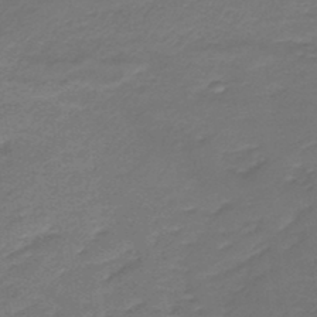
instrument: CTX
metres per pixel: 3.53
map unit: lHb
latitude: -43.7099
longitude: 52.8030
